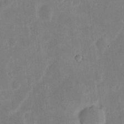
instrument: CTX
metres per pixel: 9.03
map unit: eHh
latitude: 7.0458
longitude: -70.4223
